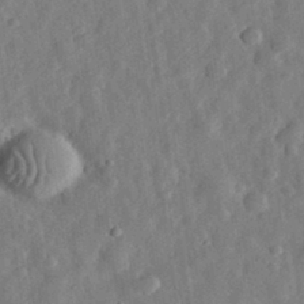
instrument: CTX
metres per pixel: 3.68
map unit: eHh
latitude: 32.2145
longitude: -75.4804
